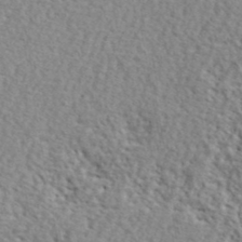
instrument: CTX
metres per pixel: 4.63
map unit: lHvf
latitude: 42.1011
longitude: -87.2915
